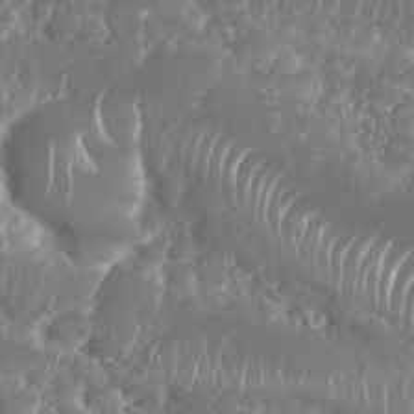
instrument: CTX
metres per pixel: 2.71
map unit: Nhu
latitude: 25.6693
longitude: -60.6679
